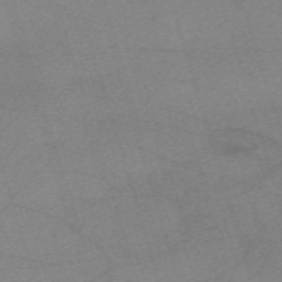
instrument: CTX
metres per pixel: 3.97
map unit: eHh
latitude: -62.2172
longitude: 54.4818
